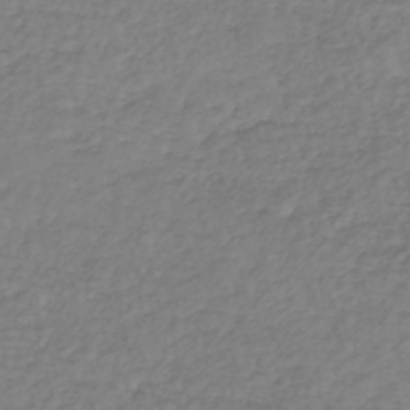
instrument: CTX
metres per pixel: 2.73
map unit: lHb
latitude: -40.9164
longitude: 71.8611
